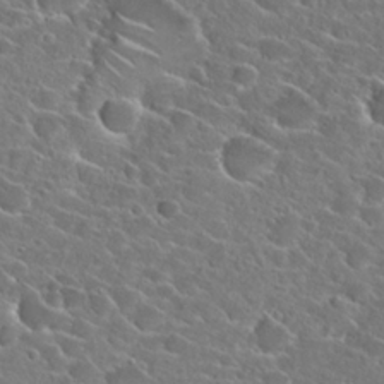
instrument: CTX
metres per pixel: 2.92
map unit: Hto
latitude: 24.5545
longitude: -45.2726
